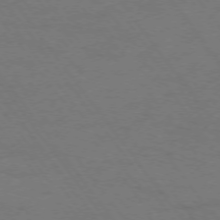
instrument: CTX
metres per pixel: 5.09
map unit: Ap
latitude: -74.9920
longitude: -70.1767
